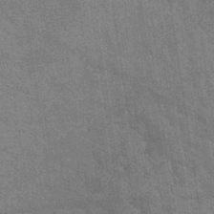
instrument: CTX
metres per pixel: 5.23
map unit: lHb
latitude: -40.8030
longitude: 75.7478
